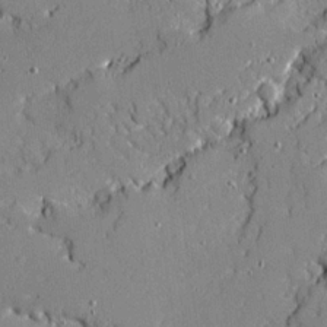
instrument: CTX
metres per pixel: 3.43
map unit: Ave
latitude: 19.0647
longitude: -127.9717
